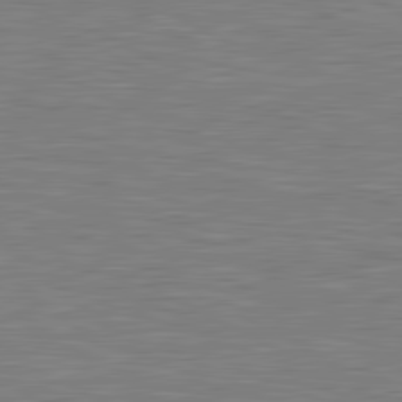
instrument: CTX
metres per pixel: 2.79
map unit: lApd
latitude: 81.3104
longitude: -168.3656
